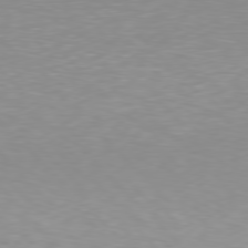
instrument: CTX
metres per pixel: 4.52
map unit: Hpe
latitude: 77.6316
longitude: -161.4993
